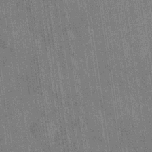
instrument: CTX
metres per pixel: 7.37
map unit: Hve
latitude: -31.9745
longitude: 95.1620
